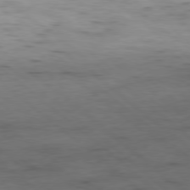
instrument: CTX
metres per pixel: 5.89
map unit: Hpe
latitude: -79.1620
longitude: 12.3873
